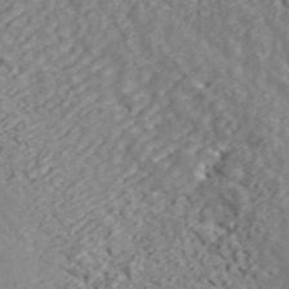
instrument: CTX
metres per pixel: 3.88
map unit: ANa
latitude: 45.3481
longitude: 23.4266
